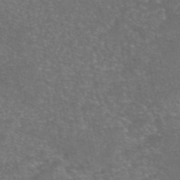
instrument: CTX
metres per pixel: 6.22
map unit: eAb
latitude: 46.8947
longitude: 115.3887
